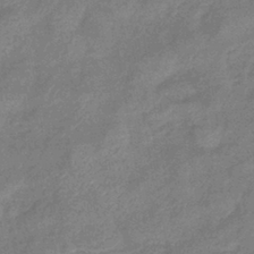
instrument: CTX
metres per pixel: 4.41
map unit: eHb
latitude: -41.6344
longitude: 80.4251
